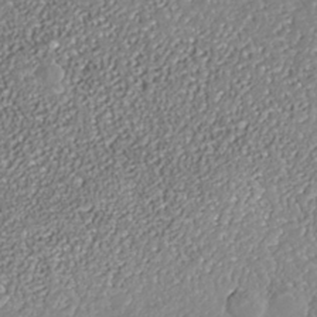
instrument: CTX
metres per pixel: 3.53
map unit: Nhe
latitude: -37.7666
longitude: -89.0270
